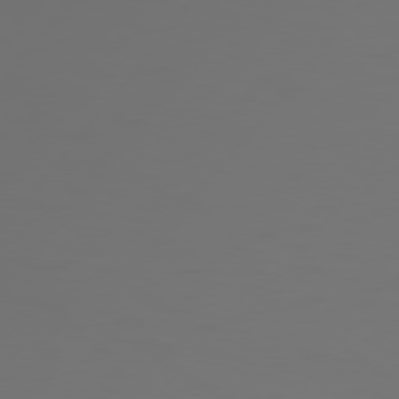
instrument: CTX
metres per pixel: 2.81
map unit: Hpe
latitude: 76.3467
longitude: -140.4978
